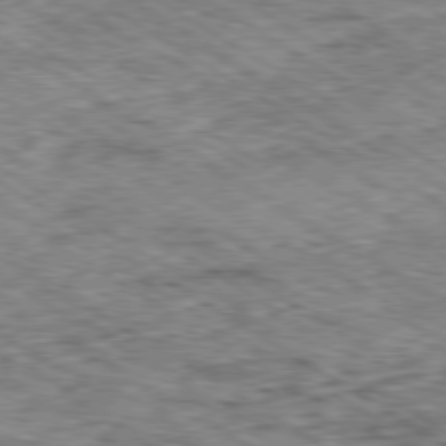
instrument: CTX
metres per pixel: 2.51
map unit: Ap
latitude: -80.3307
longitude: -49.6316
